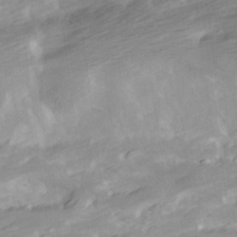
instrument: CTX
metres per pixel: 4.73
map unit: Ave
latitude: 13.7828
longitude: -103.5560
